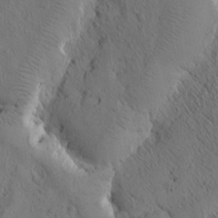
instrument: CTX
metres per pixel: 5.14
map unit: Htu
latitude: -0.3873
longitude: 175.3509
